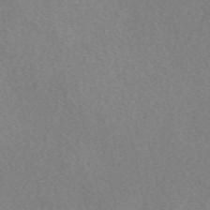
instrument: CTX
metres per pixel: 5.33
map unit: eAb
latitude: 48.8947
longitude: 107.1998
